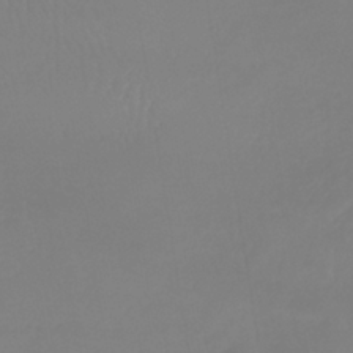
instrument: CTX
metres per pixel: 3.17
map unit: lHb
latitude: -37.8044
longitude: 68.1794
